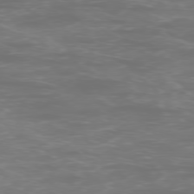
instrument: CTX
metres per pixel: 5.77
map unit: Ap
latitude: -77.4454
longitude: -80.8758
